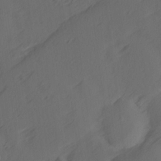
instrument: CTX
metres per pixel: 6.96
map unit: Ave
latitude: 14.4034
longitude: -105.8017
